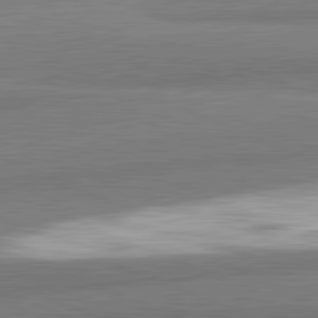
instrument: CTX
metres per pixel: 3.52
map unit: lApd
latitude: 82.1577
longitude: 174.6518
